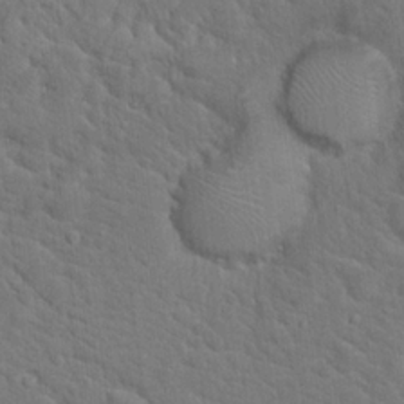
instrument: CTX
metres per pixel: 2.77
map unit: Hto
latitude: 18.6490
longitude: -34.9513
